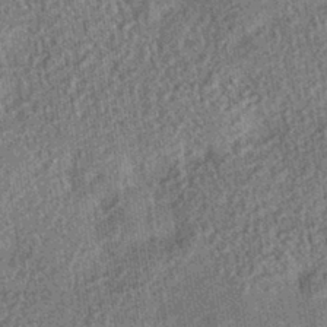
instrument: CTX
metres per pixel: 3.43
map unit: HNhu
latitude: -41.0864
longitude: 95.4265
